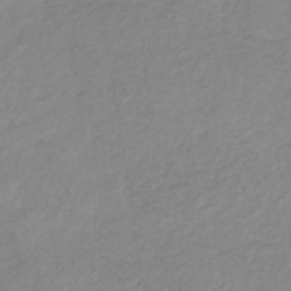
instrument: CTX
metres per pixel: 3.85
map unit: lHb
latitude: -36.1416
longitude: 70.4629
